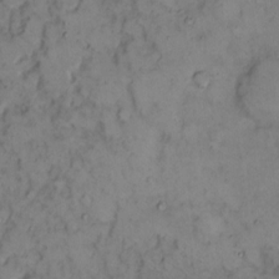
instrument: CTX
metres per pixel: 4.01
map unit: eHh
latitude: 9.9717
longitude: -61.8961
